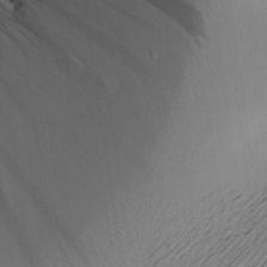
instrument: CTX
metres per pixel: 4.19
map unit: Aa
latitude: 20.5357
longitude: -145.1781
